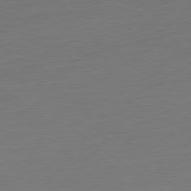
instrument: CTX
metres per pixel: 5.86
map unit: Ap
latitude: -80.2362
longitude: -69.7828
